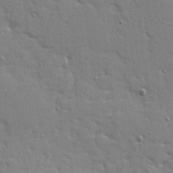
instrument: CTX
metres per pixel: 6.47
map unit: Ave
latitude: 10.6302
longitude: -102.1200
